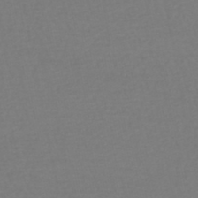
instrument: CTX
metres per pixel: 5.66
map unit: HNhu
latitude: -48.1417
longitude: 103.8045
